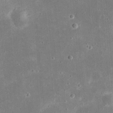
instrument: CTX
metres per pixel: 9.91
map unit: eHh
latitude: 21.1781
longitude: -67.9528
